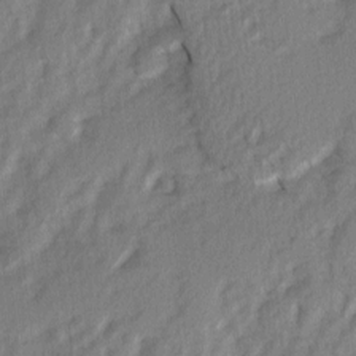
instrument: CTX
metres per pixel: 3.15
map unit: Ave
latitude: 2.4412
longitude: -110.4979
